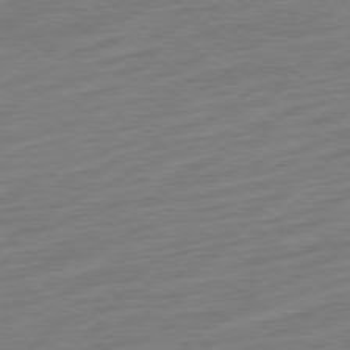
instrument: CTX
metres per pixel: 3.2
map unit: Ap
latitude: -79.0297
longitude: -68.0822
